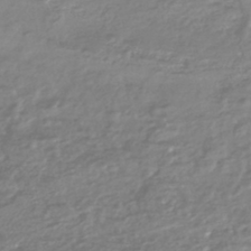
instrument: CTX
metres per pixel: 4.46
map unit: HNhu
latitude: -44.7841
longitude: 96.2929
